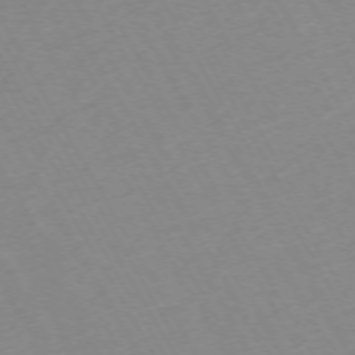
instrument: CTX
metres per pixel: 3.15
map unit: Hpe
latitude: -72.1039
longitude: 9.0675
